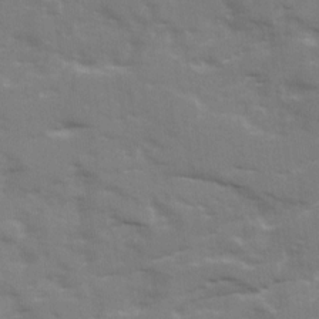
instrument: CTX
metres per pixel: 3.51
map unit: Ave
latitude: 12.8380
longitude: -102.7435
